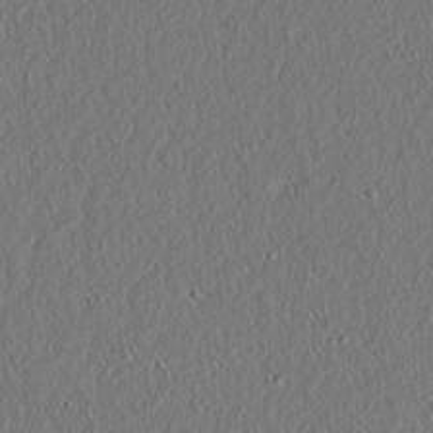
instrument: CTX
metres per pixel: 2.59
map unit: lAvf
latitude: 7.2348
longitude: 167.3887
